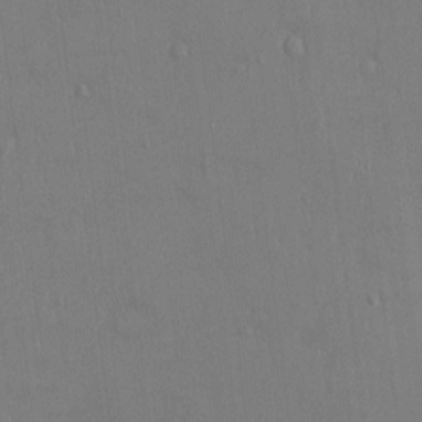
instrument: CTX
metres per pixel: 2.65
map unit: Ht
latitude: -4.2172
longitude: -14.0444
